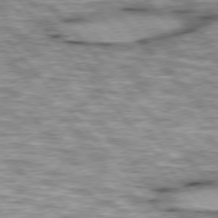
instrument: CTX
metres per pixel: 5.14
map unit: lApd
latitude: 76.1577
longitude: -49.3671
